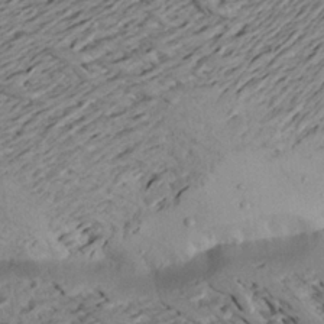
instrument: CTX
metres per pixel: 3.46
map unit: Aa
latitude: 20.9325
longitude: -148.9892
